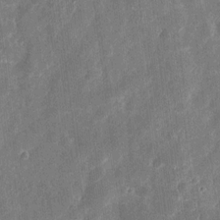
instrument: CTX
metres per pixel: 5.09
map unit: eHh
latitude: 11.8961
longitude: -72.7625
